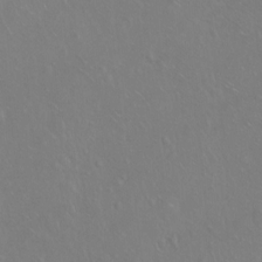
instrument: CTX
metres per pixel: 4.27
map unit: Ht
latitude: -6.8786
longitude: -37.3671
